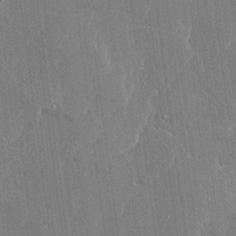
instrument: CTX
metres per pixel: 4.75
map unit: Ave
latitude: 16.5357
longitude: -139.8583
